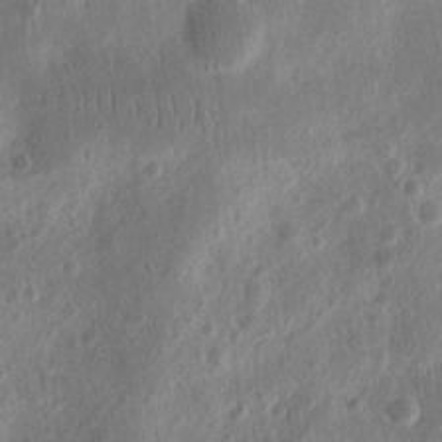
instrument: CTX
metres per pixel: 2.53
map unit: Ht
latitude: 11.2915
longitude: -75.0836
